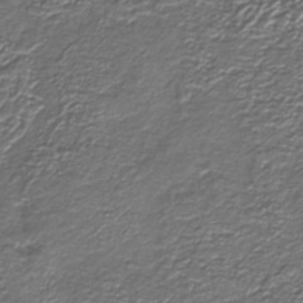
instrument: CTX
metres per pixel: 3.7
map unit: lHb
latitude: -39.7856
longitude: 53.1053
